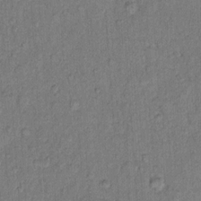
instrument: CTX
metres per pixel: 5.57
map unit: Hto
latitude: 10.3467
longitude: -61.6883
